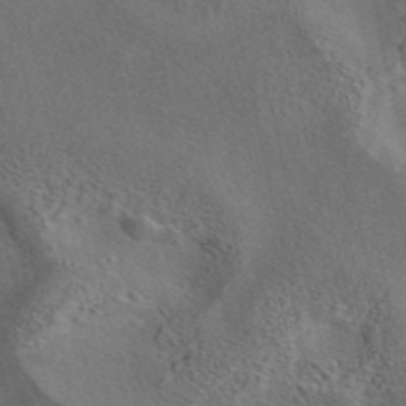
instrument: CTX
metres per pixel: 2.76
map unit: eAb
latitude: 42.5357
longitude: 108.9353
